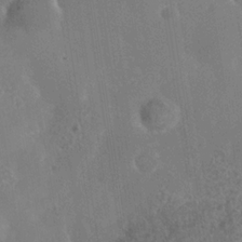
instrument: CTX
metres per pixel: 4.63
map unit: Nhe
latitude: -36.4440
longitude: -130.4034
